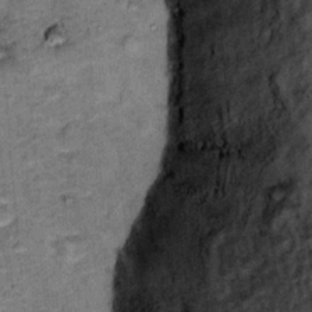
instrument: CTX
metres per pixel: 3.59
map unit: Hto
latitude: 15.3293
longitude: -34.9324
